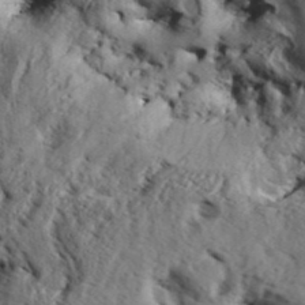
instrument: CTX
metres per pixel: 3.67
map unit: Aa
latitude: 32.3845
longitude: -136.5168
